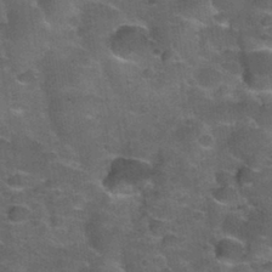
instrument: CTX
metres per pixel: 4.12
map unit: Nhu
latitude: 32.0444
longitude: -53.4426
